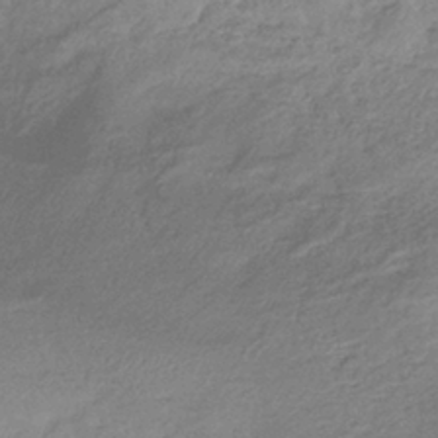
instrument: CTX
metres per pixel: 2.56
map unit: eHb
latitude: -37.3131
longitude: 81.1809
